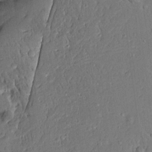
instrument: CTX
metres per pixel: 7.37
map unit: Aa
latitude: 13.8206
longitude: -139.8016
